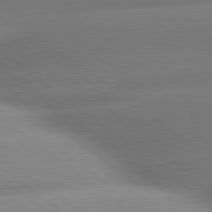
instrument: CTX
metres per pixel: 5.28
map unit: lApd
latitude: 80.4979
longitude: -160.3467
